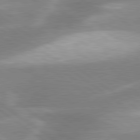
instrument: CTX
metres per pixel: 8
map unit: lApd
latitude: 80.1389
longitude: -119.7071
